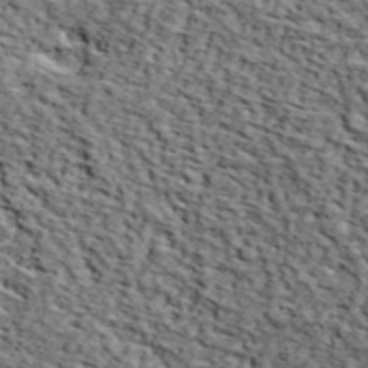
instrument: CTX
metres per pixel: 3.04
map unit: lHvf
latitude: 39.4804
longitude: -87.1025
